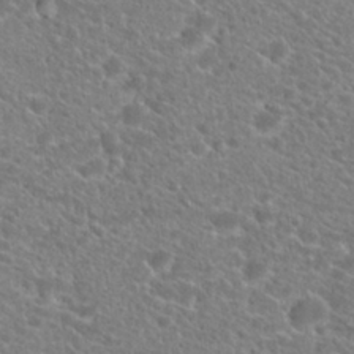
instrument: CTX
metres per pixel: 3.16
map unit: Hto
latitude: 20.5357
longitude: -38.8191
